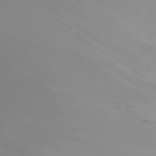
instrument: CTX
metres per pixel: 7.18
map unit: Ht
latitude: -7.9367
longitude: -29.7449
